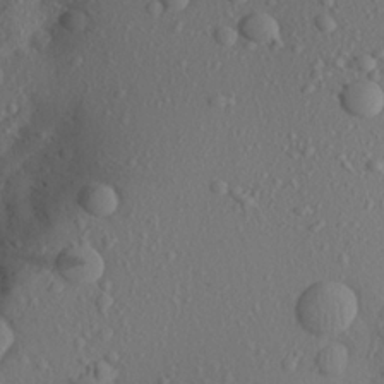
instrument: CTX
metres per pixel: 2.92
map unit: Aa
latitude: 20.9703
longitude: -145.4426
